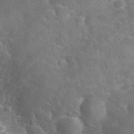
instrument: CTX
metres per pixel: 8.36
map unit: eHh
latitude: 37.1026
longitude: -66.1577
